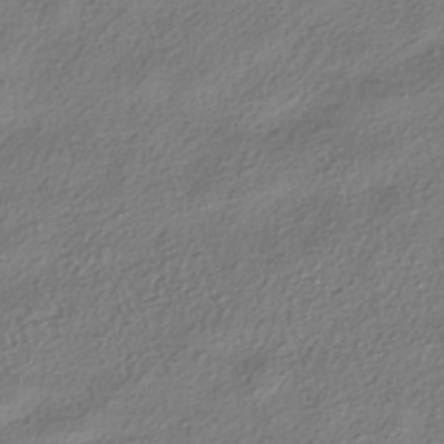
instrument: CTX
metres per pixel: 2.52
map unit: HNhu
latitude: -40.3117
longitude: 101.7666
